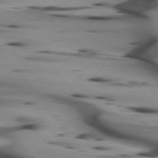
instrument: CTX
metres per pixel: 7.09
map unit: lApd
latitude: 75.1970
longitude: -65.5938
